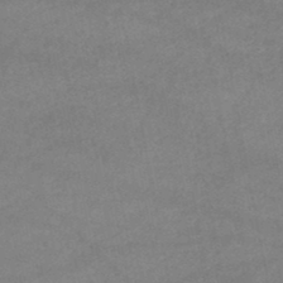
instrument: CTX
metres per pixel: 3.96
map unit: lHb
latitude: -46.6896
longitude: 62.3684
